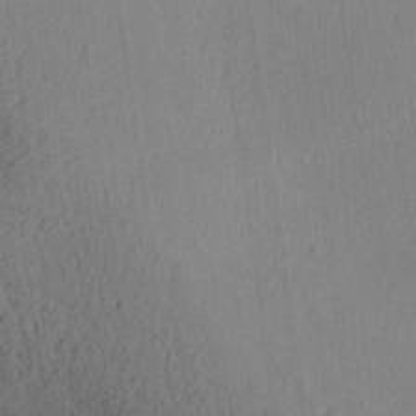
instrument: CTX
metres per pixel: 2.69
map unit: Aa
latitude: 27.5560
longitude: -138.1011
